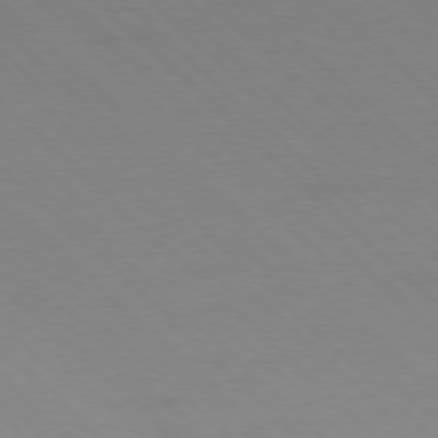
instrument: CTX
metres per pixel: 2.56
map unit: Ap
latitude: -77.6344
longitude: -85.2537
